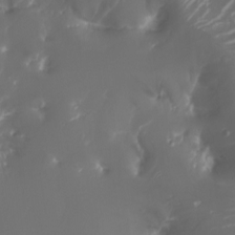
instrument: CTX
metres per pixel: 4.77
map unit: Nhu
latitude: -6.5007
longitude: -90.3278
